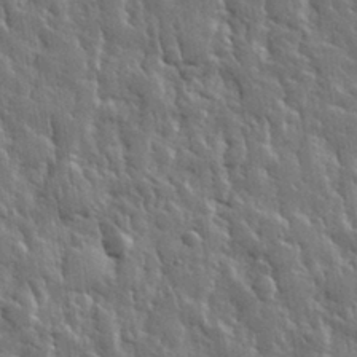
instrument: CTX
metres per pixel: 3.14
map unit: eHh
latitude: 31.0270
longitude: -79.2726
